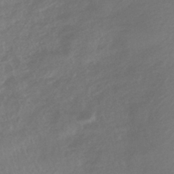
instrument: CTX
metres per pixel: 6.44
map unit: HNhu
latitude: -41.3887
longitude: 94.6329
